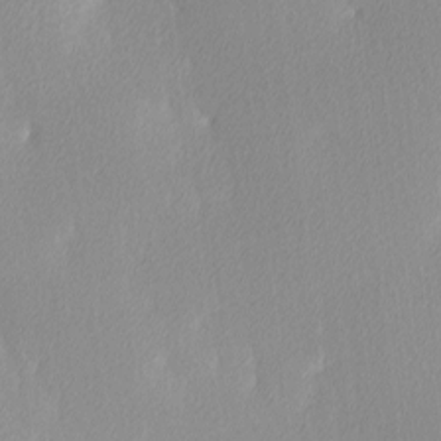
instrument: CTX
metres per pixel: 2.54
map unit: Ave
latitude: 3.5749
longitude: -113.2159
